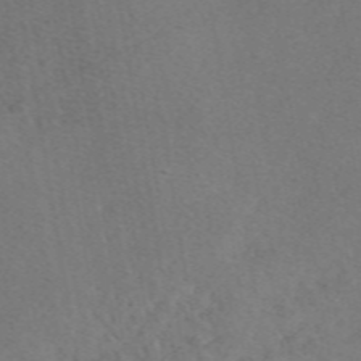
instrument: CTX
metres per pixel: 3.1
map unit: eAb
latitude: 47.9528
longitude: 111.1620
